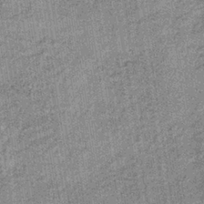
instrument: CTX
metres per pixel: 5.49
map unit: lHb
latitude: -36.8408
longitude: 64.1795
